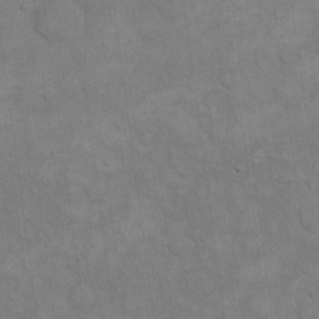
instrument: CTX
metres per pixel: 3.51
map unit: eHh
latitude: 16.9703
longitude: -66.0822
